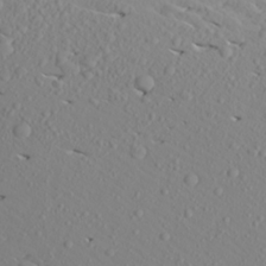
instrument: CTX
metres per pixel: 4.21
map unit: Aa
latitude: 23.1214
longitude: -146.1011
